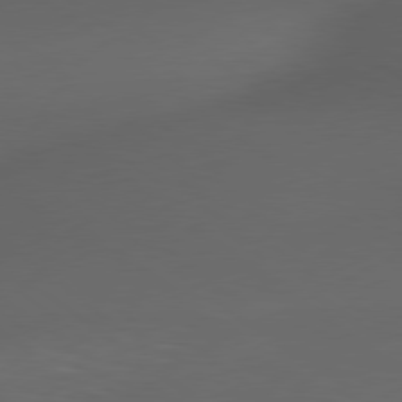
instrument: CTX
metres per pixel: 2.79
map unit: Hpe
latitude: 78.8380
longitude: -150.2711
